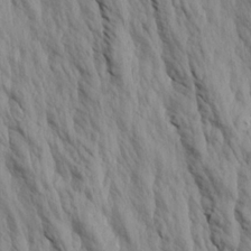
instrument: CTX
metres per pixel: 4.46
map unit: Aa
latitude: 19.2537
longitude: -147.0648
